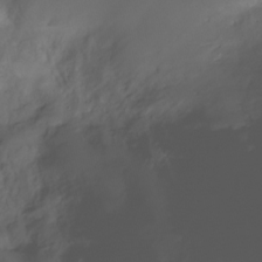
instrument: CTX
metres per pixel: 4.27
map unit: Nhu
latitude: -27.1620
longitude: -61.4804
